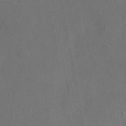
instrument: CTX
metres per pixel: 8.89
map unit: eAb
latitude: 47.3482
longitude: 117.1242
